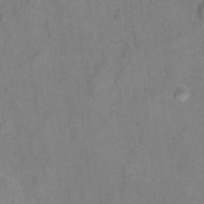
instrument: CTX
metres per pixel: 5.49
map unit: Ht
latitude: 7.9339
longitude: -37.7261
